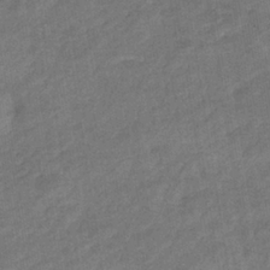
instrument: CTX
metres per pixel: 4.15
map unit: eHb
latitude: -36.1983
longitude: 77.6155
